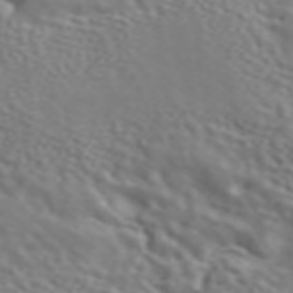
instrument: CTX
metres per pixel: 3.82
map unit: ANa
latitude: 45.5371
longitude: 27.9178
